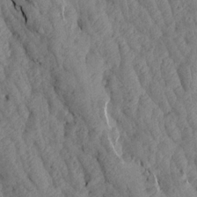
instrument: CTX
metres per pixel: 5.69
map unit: Aa
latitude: 17.8583
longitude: -145.4615
